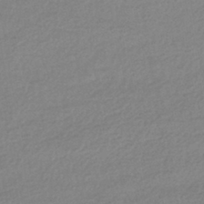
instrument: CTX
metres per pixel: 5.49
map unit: HNhu
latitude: -43.6532
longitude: 95.9178
